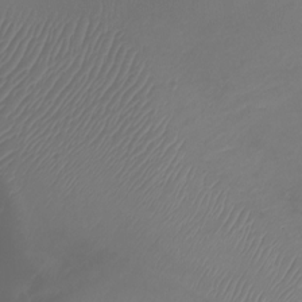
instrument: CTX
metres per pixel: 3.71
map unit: Ht
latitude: -7.8044
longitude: -20.2712
